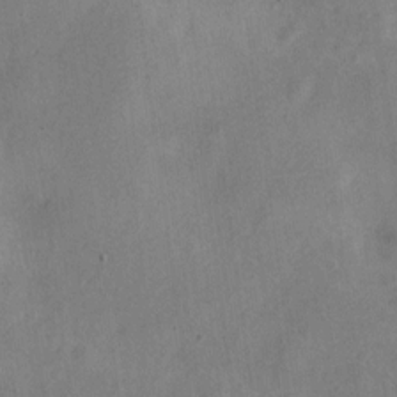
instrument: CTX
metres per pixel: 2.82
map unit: Nve
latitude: -24.3873
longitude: 107.1431
